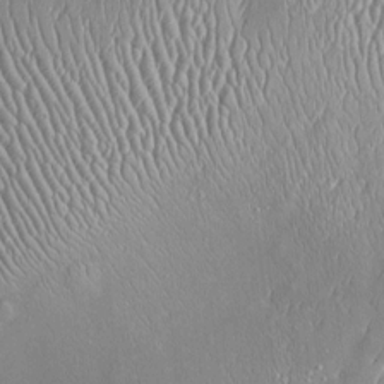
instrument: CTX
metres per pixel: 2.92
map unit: Htu
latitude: -5.9367
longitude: 158.1795
